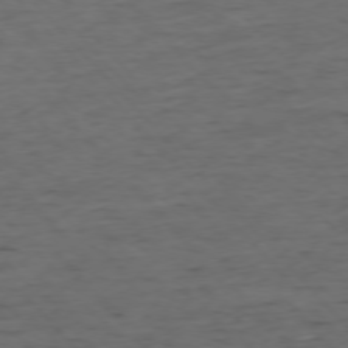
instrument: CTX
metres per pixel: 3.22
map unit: Ap
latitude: -76.5574
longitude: -91.8394
